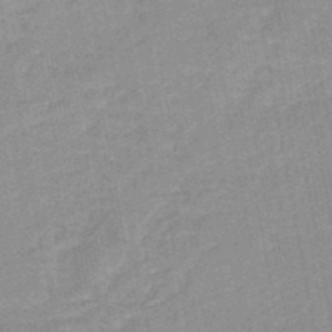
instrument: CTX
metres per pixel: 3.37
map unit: HNb
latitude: -48.3496
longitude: 58.9541
